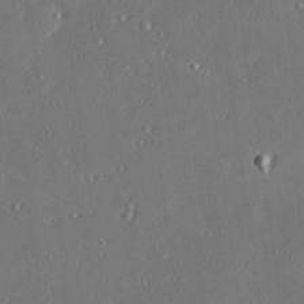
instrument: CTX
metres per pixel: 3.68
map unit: Hve
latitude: 27.6127
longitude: -91.2159
